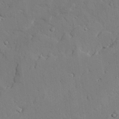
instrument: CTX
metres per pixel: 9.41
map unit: lAvf
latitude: 26.5735
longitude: -110.5546
